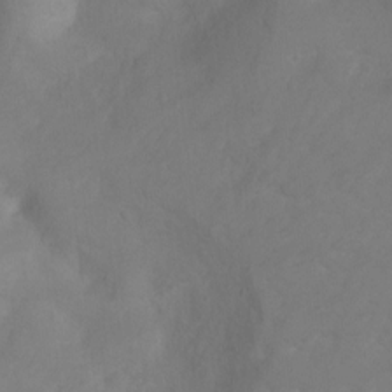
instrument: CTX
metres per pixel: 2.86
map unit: Hto
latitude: 2.6868
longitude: -35.4615
